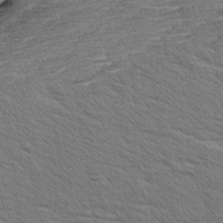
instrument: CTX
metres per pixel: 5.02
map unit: Aa
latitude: 6.7246
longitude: -137.0270
